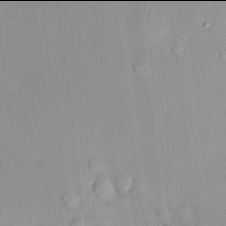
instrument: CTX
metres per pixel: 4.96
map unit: HNhu
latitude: 13.9906
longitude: 12.5763
